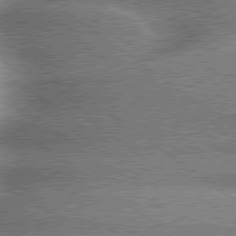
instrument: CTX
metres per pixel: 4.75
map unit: lApd
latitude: 79.6127
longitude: -135.3670
